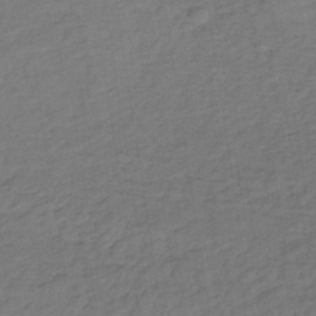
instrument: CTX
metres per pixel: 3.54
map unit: lHb
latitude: -35.7289
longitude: 70.1417
